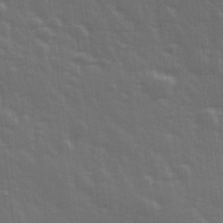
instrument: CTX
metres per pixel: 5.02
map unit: Hve
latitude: 27.1592
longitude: 146.6518
